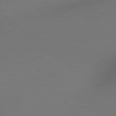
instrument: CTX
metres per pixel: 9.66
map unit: lApd
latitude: 78.9892
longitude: 175.2753
